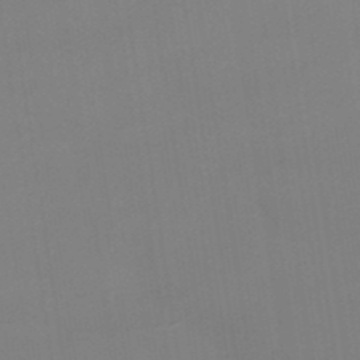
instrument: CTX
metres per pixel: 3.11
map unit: lHb
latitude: -48.9164
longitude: 67.5966
